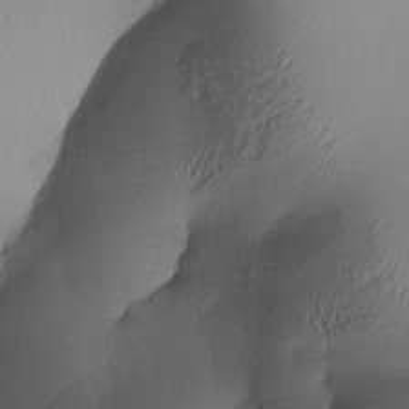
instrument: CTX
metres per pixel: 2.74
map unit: lAa
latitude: 3.2726
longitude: -115.8772
